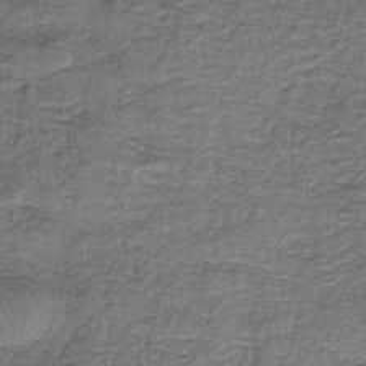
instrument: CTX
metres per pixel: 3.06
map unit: eAb
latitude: -35.8989
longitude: 52.9541
